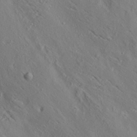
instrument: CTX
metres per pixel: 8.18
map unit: lAa
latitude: 19.5182
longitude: -139.6505
